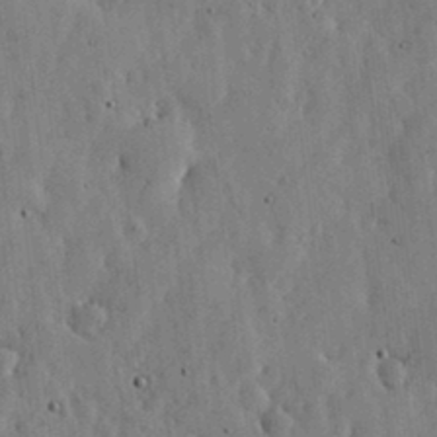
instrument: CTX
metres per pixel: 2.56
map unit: lHvf
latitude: 19.3103
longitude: -114.4601
